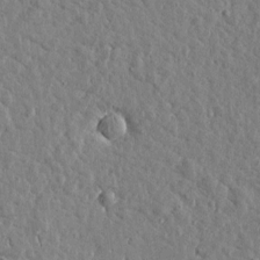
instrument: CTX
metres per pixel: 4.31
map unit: Htu
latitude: 1.2915
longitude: -178.9136
